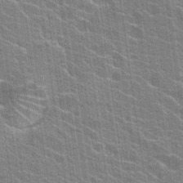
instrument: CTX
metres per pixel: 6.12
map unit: Hto
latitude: 24.4412
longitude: -43.3104
